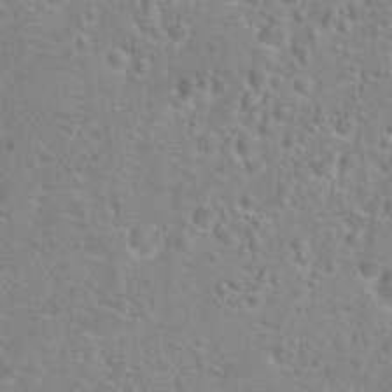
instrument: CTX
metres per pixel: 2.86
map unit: Hto
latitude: 24.8191
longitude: -48.7246
